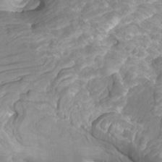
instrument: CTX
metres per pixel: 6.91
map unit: Nhu
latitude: -9.7100
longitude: -75.8583
